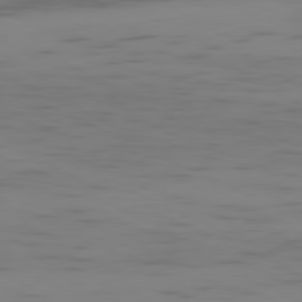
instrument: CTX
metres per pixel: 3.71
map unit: Ap
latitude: -81.0109
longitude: -61.4237
